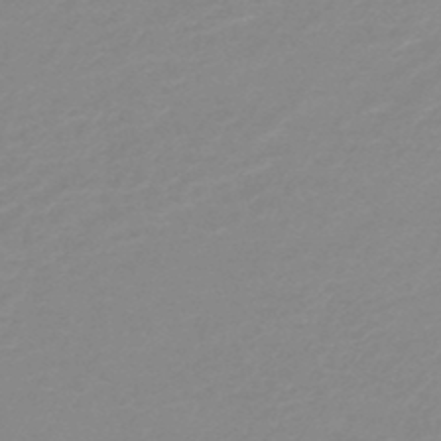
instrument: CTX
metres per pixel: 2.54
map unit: HNb
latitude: -48.7086
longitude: -43.9906
